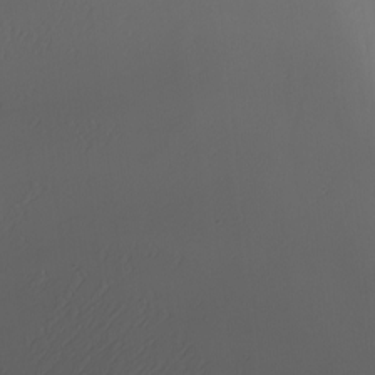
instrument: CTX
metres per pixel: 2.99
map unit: Nhu
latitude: -4.9541
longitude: -92.4601
